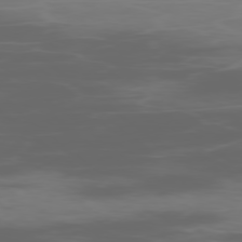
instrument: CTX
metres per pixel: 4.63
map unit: Ap
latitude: -79.0108
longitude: -70.7246
